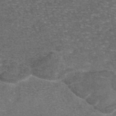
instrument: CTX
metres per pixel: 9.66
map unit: eAb
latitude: 47.0270
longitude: 104.1983
